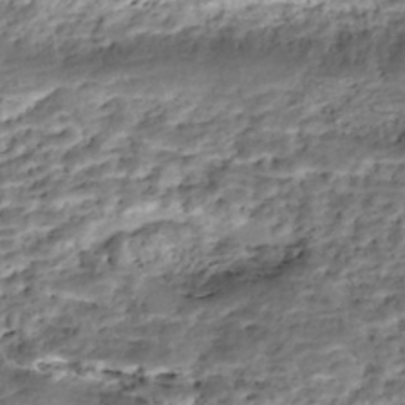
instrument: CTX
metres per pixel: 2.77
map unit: Nhe
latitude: -46.2550
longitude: 153.3509
